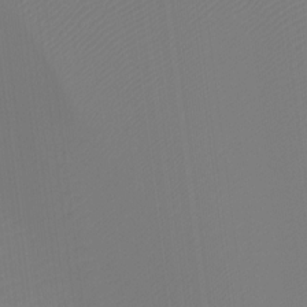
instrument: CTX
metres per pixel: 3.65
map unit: Hto
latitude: -8.9164
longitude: -46.5735
